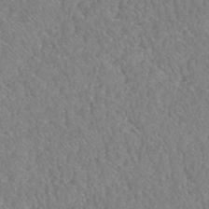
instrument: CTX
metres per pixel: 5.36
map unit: HNhu
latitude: -48.2740
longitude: 29.8800
